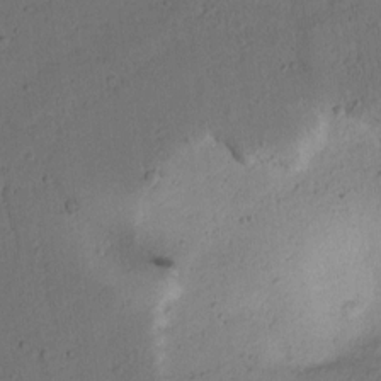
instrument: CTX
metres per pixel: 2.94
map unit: lAvf
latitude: 9.0081
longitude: 166.8786
